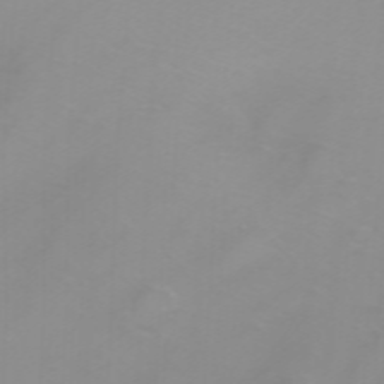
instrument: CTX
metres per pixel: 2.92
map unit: Htu
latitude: -5.3887
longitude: 137.6721
